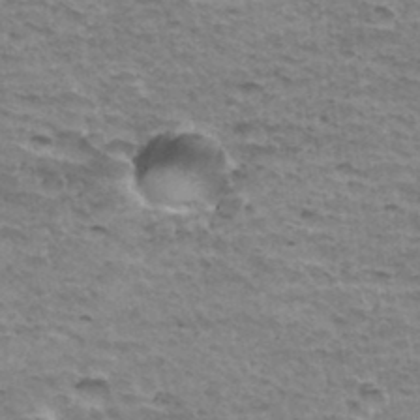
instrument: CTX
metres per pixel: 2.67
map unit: Hto
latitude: 35.9528
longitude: -43.3104
